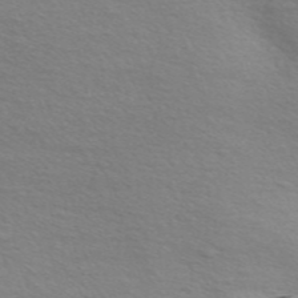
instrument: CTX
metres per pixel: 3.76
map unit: Nve
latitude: -56.8408
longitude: 60.0661
